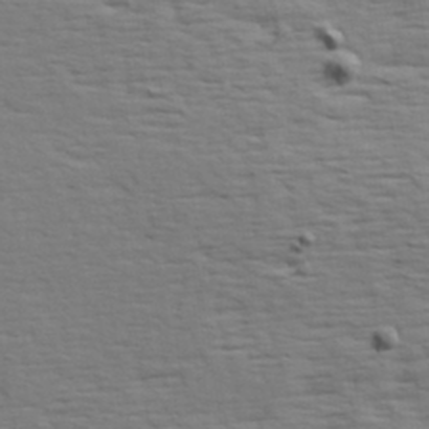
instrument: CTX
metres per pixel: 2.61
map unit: Hve
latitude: 24.1011
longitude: -97.8394
